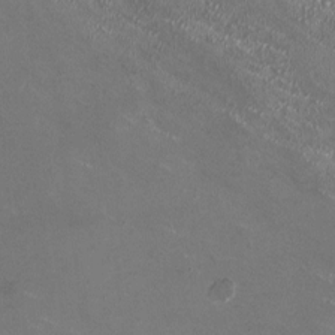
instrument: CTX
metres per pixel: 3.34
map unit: HNhu
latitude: -0.1039
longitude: -2.3467
